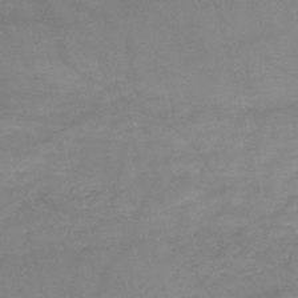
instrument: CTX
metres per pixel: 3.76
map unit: HNb
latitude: -50.1984
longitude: -39.1403
